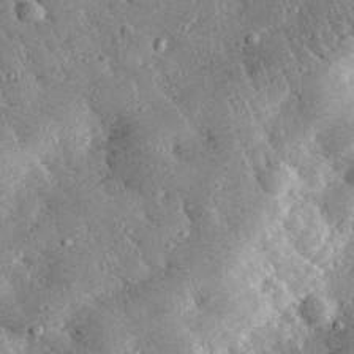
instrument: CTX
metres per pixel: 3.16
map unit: lHvf
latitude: 32.8569
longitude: -84.6113
